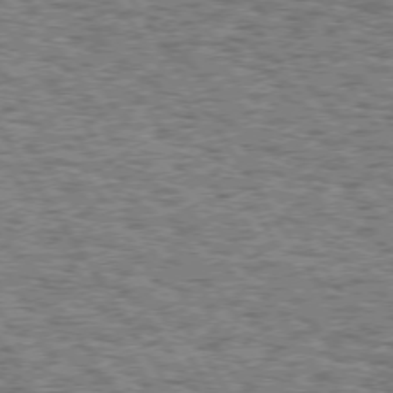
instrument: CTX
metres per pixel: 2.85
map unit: Hpe
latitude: 74.1011
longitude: -133.5371
